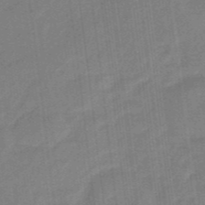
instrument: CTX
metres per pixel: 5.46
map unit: eHb
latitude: -46.6707
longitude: 87.0298
